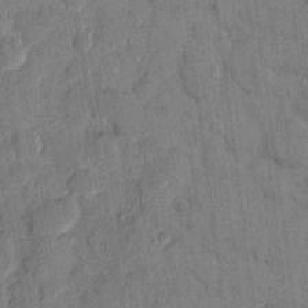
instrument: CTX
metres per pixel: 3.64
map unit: eHh
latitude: 9.1214
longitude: -66.2900
